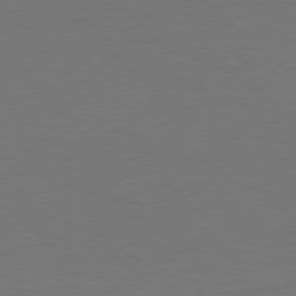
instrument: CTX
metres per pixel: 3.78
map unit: Hpe
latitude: 78.4034
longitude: -150.1011
